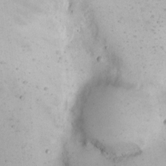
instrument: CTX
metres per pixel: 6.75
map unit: eHh
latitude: 10.3845
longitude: -62.6113
